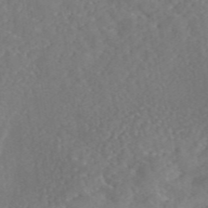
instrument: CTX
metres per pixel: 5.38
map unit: eAb
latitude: 45.8583
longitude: 127.3131
